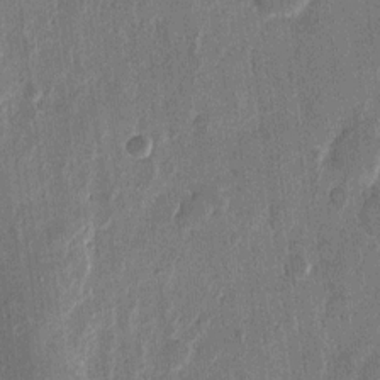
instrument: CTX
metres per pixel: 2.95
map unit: eHh
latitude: 13.0837
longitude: -68.7057
